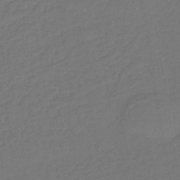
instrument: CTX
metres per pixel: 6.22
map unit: lHb
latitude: -43.2942
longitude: 74.7275
